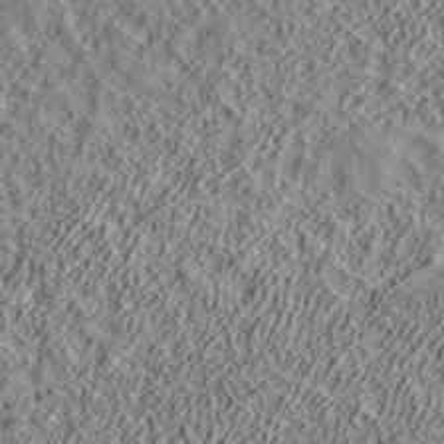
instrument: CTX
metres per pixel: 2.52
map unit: ANa
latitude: 39.6316
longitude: 17.9745
